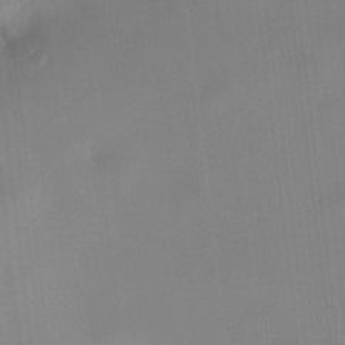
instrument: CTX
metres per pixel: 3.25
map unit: HNhu
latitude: 8.7246
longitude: 9.7478
